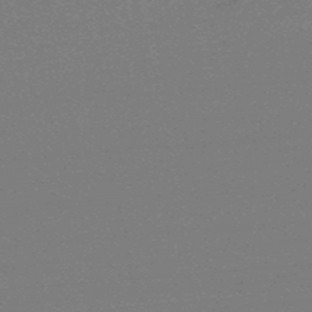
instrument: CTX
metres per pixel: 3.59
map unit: lHb
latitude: -48.6708
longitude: 82.1606
